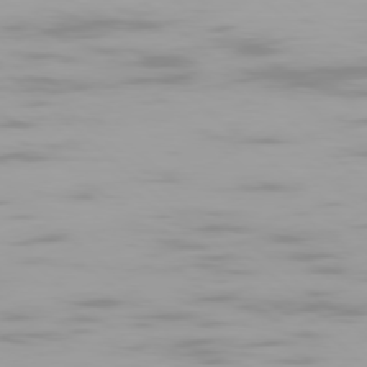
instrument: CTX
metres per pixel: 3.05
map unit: Ap
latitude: -79.0486
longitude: -72.0633
